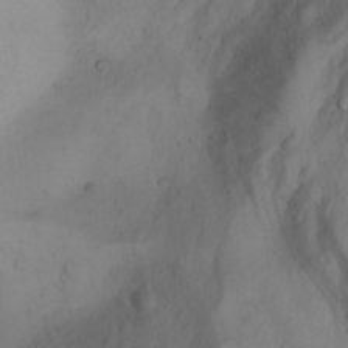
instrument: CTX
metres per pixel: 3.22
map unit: Aa
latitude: -3.1431
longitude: -74.0633
